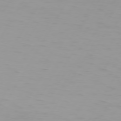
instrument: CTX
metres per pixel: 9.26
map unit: Hpe
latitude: 74.4223
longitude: -125.9150
